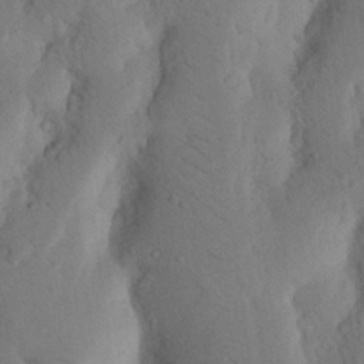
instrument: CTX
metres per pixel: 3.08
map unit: Nhu
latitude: 19.7638
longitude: -75.8961
